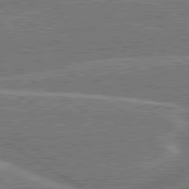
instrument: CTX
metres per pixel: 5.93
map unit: lApd
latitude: 79.9906
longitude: -145.8772
